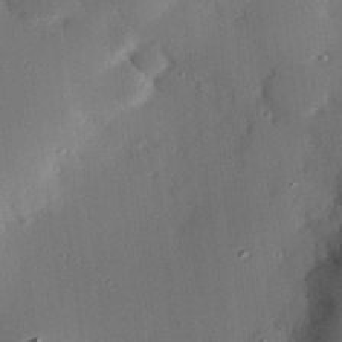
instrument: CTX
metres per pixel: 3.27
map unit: eHh
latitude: 22.9325
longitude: -90.9514
